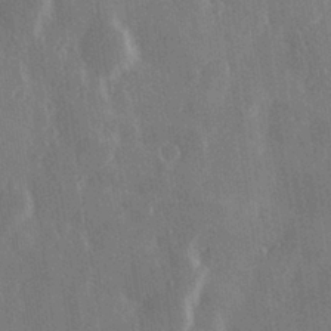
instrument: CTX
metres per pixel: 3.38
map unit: Hve
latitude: 28.3656
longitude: 148.9731
